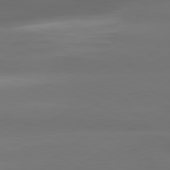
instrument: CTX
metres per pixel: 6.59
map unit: lApd
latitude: 80.7435
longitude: -139.0647
